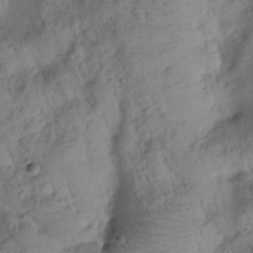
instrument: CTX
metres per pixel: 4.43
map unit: Htu
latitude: 0.2333
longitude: 174.7841
